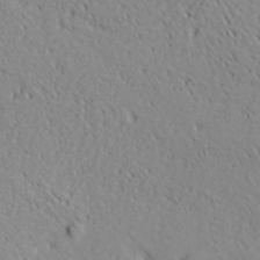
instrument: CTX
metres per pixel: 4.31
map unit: Hve
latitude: 32.3656
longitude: 148.8408
